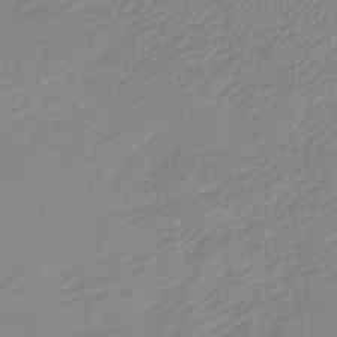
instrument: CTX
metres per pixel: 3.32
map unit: lHb
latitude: -40.7841
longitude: 70.1606
